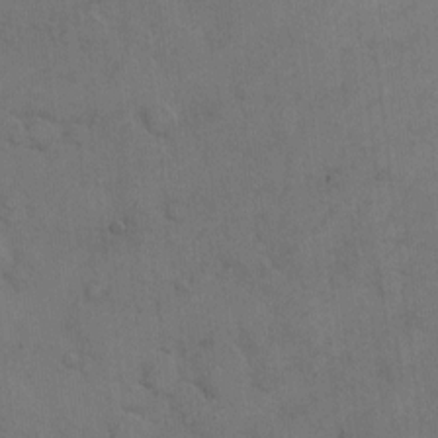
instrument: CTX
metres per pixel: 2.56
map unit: Hto
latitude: 6.8191
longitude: -62.1011
